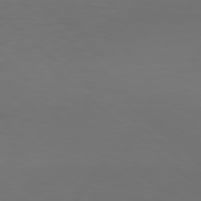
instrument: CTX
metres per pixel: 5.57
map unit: Hpe
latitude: 77.7260
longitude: -125.6693
